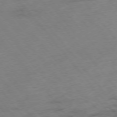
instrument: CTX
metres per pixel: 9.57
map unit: Hpe
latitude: -76.0850
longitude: -18.4601
